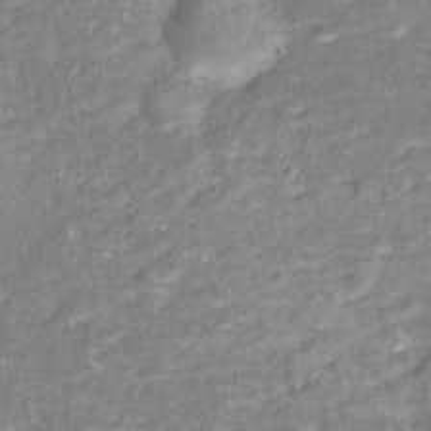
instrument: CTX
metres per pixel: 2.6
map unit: Hto
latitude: 16.2145
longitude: -42.3278
